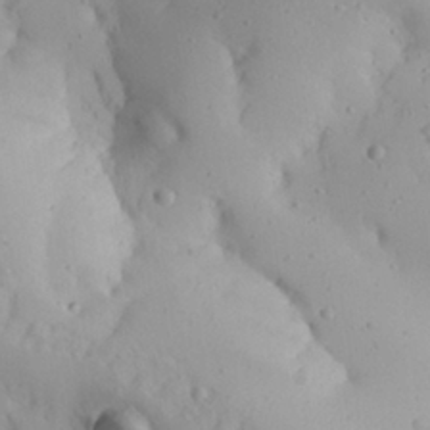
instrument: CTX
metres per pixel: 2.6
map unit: Aa
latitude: 26.8002
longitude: -128.6301
